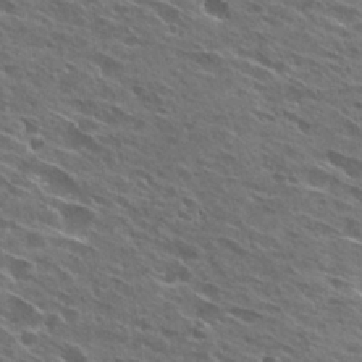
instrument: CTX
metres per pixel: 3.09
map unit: Hto
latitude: 27.8206
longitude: -44.4601
